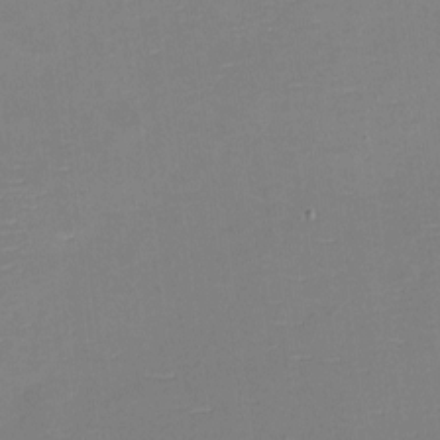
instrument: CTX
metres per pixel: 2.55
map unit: eHh
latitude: -3.2375
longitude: -80.0633
